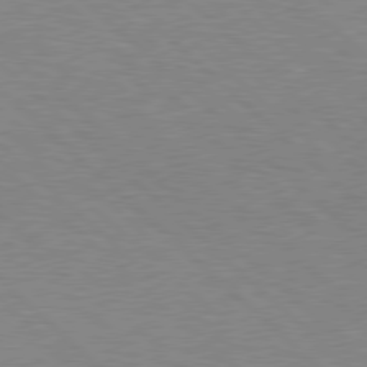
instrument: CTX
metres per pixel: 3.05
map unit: Hpe
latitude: 78.1011
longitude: -159.1025
